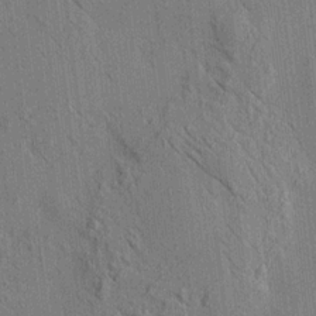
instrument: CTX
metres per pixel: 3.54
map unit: HNhu
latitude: 12.1200
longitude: 10.3117
